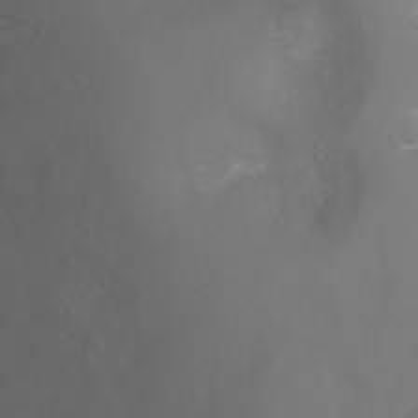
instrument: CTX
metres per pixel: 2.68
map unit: Ht
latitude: -3.1620
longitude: -26.3656
